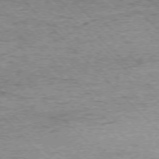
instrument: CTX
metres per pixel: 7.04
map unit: Ap
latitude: -76.6141
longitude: -92.0444
